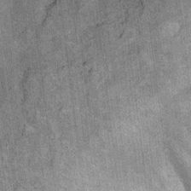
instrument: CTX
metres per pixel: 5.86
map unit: Ht
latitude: 8.6113
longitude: -37.8394
